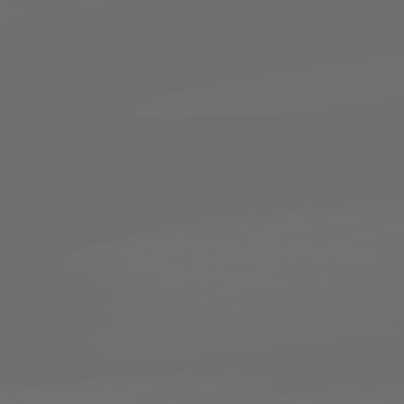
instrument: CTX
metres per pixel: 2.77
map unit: lApd
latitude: 79.2537
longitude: -139.3671
